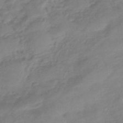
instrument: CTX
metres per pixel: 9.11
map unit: eHb
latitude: -43.7288
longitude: 85.0486
